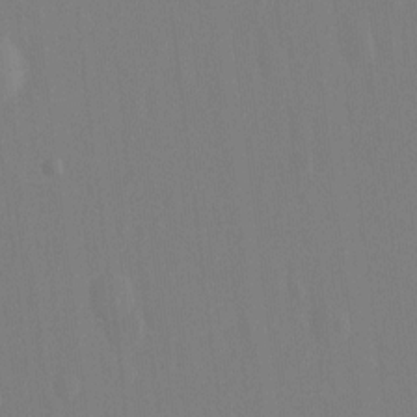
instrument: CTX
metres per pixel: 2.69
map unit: Hto
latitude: -12.5763
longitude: -39.4426
